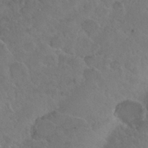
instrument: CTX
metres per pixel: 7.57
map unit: Nhu
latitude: 29.2915
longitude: -52.5735
